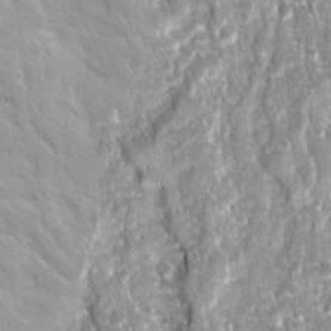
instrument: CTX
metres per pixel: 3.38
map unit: Ave
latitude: 16.2145
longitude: -131.5938
